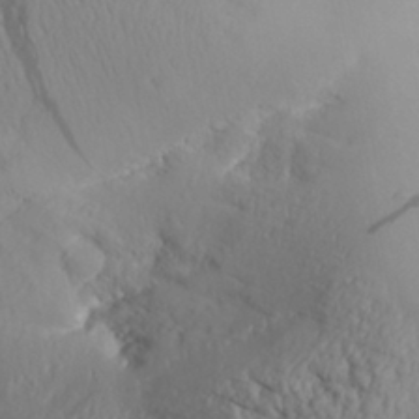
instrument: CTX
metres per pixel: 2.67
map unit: Aa
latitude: 30.3845
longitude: -133.5371
